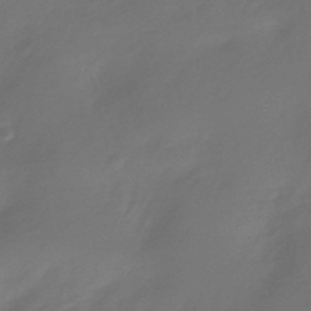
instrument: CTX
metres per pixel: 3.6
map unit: HNhu
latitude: -43.5021
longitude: 92.1984
